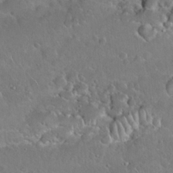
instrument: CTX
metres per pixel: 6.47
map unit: Hto
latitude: 19.2537
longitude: -49.6694
